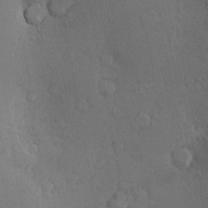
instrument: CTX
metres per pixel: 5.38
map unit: Nve
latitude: -7.7477
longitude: 174.0661
